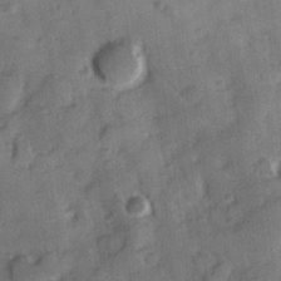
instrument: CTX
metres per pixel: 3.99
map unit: Hve
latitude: 24.3656
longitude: 146.9730
